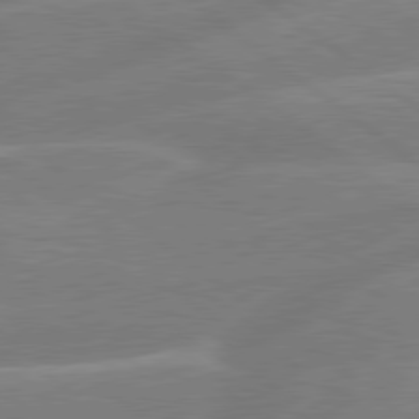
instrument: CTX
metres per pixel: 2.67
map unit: lApd
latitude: 79.4238
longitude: -141.1592
